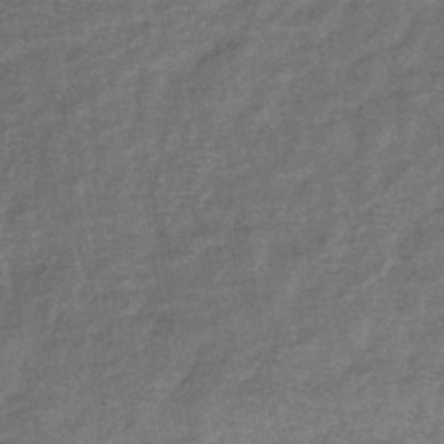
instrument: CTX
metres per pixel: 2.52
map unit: eHb
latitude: -39.7100
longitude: 81.0109
